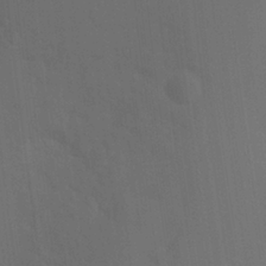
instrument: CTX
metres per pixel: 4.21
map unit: Hto
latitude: 18.5356
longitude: -36.5546
